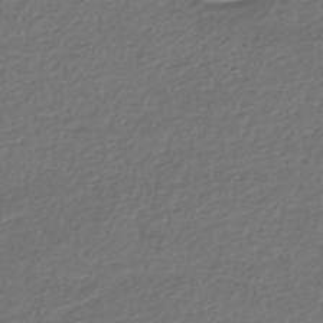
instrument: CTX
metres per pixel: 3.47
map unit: HNhu
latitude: -43.8044
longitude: 97.0865
